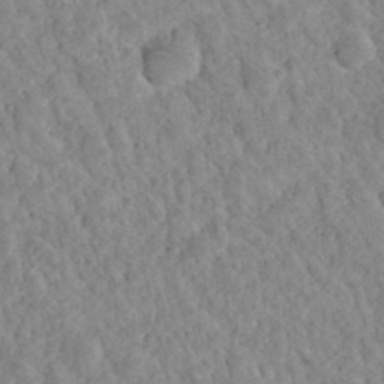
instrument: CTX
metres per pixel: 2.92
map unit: Hto
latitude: 35.9339
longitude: -50.8191
